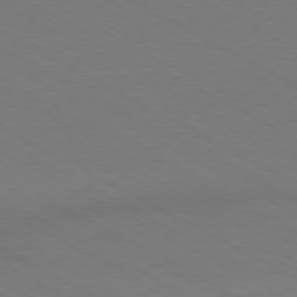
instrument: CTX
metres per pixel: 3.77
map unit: Ap
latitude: -79.9745
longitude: -82.8569
